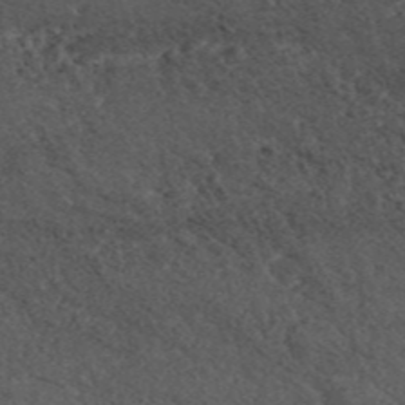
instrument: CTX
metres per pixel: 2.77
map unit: ANa
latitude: 44.7624
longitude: 38.5573
